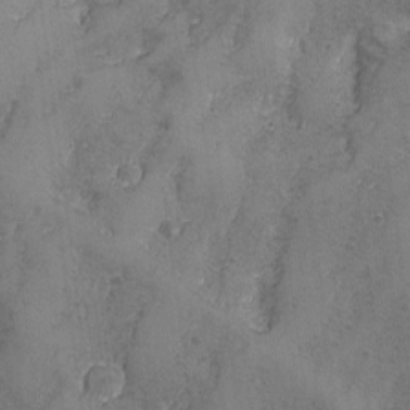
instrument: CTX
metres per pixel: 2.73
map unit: Ave
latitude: -7.8611
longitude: -118.9325
